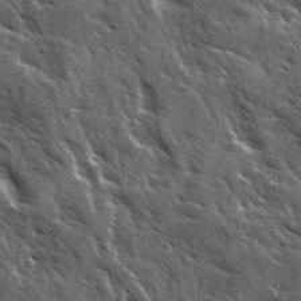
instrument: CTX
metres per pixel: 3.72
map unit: Ave
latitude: 15.2915
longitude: -132.1578
